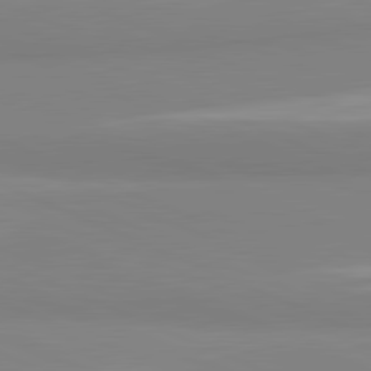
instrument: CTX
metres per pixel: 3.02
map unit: lApd
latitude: 81.8205
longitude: 178.1039
